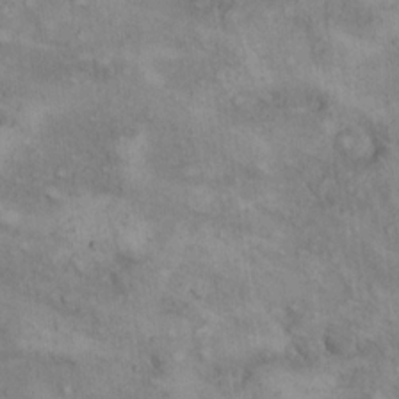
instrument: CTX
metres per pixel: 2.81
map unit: eHh
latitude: 17.2726
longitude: -63.5182
